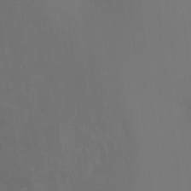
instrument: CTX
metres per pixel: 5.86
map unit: Htu
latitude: -14.3684
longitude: -48.5735
